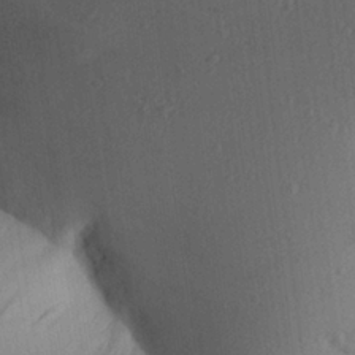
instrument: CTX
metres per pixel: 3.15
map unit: Aa
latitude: 25.3859
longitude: -136.3468
